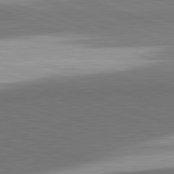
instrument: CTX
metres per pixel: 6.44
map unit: lApd
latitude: 82.1388
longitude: 149.5399
